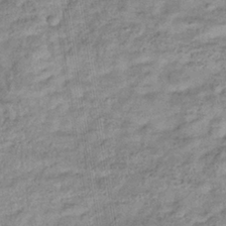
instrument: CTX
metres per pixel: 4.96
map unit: eHb
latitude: -36.2928
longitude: 79.5588
